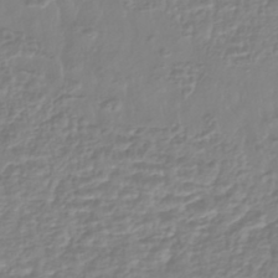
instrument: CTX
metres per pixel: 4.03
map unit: HNhu
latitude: -44.1039
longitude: 105.0675
